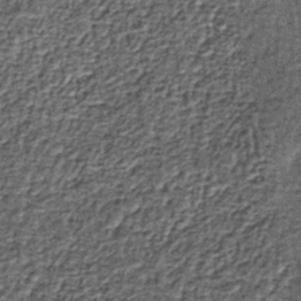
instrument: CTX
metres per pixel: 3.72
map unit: lHb
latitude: -39.8233
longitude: 64.2362
